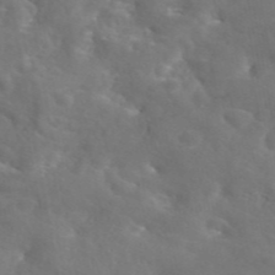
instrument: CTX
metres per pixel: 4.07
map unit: eAb
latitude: 45.6127
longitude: 125.7289
